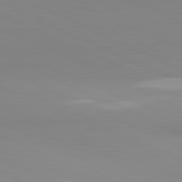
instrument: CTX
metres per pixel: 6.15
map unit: lApd
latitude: 81.5371
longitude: 178.6707
